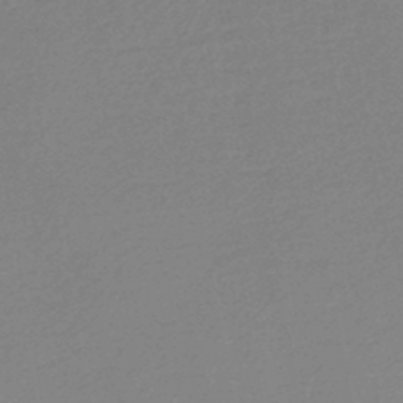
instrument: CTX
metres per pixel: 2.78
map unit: HNhu
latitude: -45.5777
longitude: 90.1606
